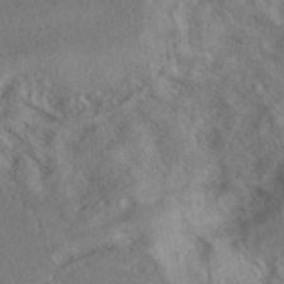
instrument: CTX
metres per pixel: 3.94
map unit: eAb
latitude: 39.1403
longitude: 112.8408
